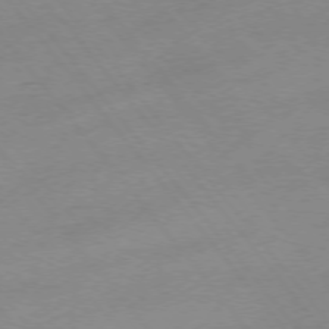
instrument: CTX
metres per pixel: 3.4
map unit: Hpe
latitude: -76.0850
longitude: -15.7828
